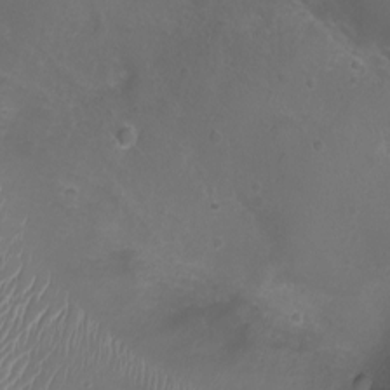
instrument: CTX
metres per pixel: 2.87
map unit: Ht
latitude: -3.4832
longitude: -18.2900
